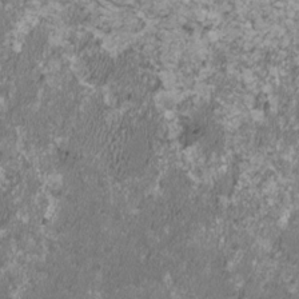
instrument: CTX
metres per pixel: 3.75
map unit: HNhu
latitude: 1.2537
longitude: -0.6112
